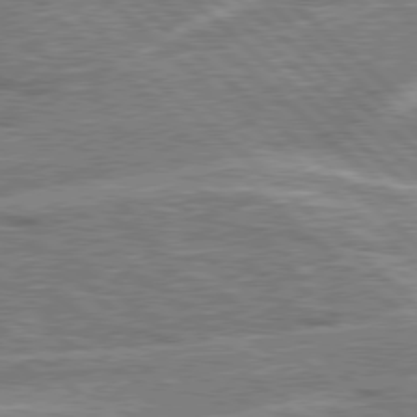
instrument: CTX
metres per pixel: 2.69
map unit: Hpe
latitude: 78.2334
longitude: -156.9702
